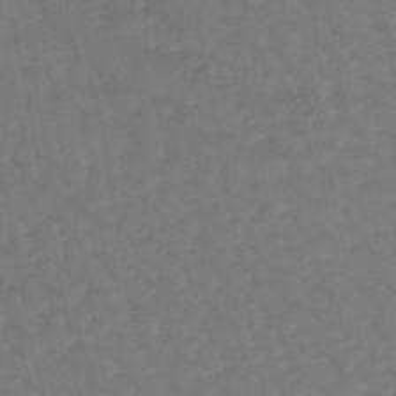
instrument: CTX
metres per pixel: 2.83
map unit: eHb
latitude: -46.5762
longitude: 80.9164
